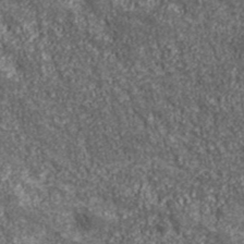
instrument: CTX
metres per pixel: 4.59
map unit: eHh
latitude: 43.2726
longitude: -88.8569
